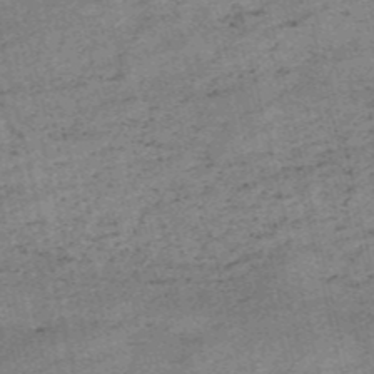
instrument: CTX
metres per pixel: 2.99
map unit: HNb
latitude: -54.5007
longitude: -42.3467
